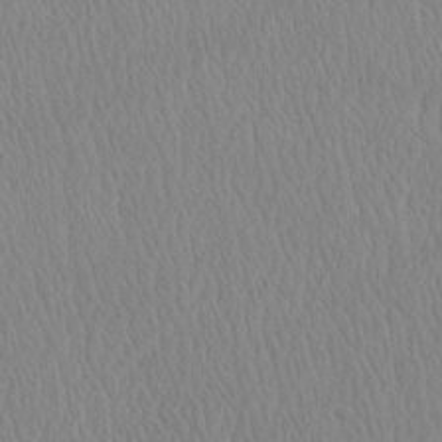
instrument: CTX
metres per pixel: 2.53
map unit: eHh
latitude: -3.7477
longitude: 15.7478
